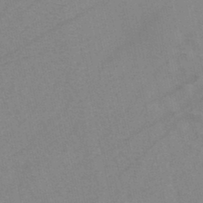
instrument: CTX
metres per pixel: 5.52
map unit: HNb
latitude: -45.0864
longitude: -41.8016
